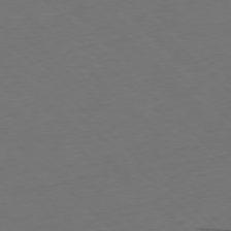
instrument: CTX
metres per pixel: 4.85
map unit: Ap
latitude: -78.3684
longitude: -62.1956
